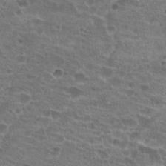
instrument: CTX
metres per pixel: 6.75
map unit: Hto
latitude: 21.8584
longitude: -41.2159
